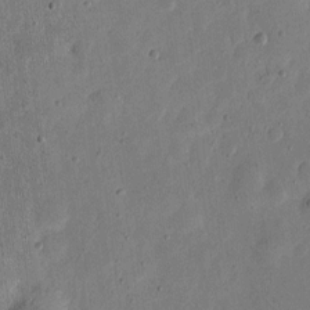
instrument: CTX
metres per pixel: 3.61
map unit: eHh
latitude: 6.1389
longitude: -71.7072
